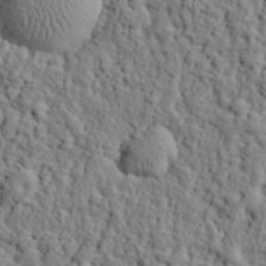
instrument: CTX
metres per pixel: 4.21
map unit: eHh
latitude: 26.2334
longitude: -78.0822
